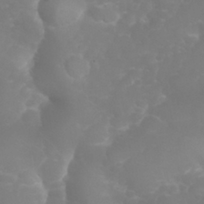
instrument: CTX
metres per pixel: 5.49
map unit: eHh
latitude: 30.7436
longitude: -65.3482
